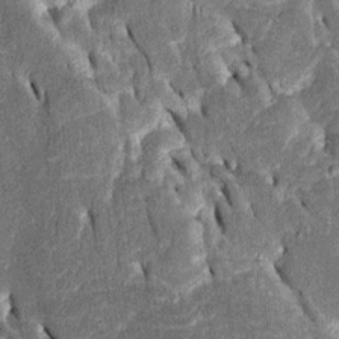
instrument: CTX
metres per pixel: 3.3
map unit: Htu
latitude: -1.2943
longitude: 149.8801
